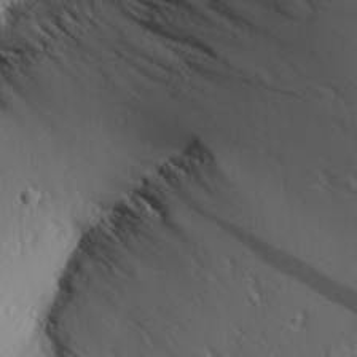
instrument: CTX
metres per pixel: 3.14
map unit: Aa
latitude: 30.8002
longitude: -136.4223
